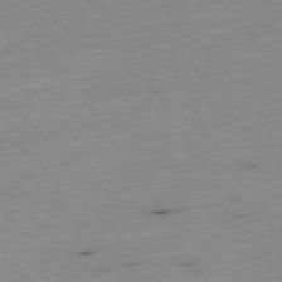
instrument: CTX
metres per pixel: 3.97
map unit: Ap
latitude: -77.8422
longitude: -60.6301
